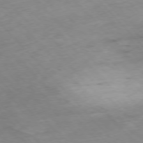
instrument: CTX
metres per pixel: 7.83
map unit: Hpe
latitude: -76.7652
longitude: -17.4615
